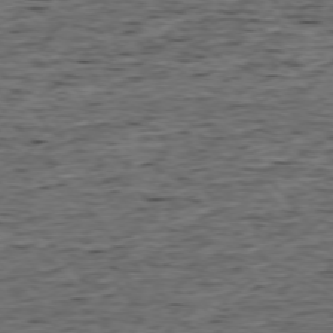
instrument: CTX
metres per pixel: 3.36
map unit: Ap
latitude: -75.6722
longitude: -92.6112
